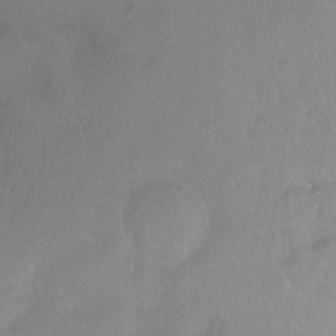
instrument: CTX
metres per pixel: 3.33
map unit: Ht
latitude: -8.8030
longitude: -37.4616
